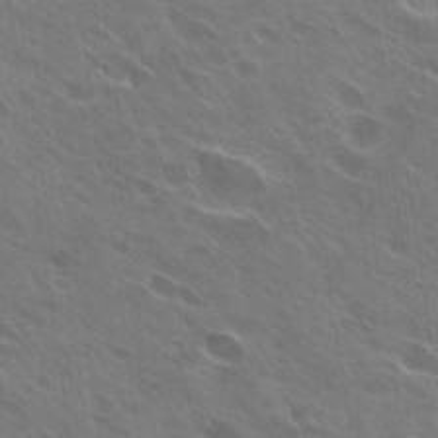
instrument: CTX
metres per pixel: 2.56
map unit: Hto
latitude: 27.5371
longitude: -41.7827
